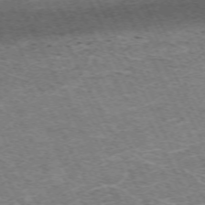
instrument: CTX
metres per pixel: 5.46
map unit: Hpe
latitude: -71.1242
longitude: 11.6155
